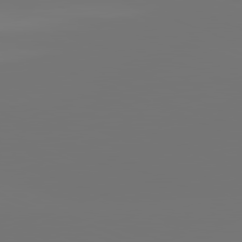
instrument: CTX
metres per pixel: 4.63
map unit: lApd
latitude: 81.8583
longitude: -154.1956
